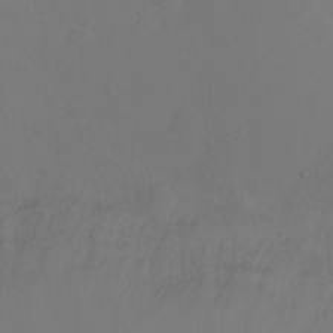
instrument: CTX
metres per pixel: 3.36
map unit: Ht
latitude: -6.8975
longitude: -27.7450
